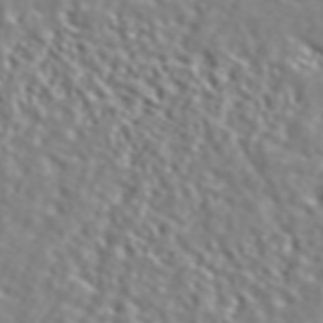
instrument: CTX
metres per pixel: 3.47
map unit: ANa
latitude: 46.1011
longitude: 48.8030
